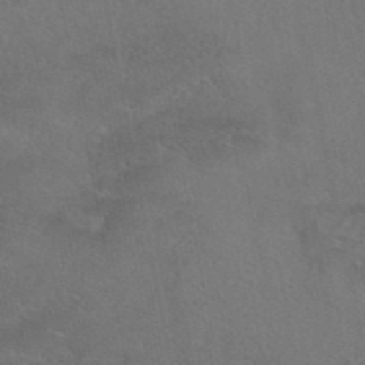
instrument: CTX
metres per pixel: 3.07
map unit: eAb
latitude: 42.9136
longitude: 104.6518
